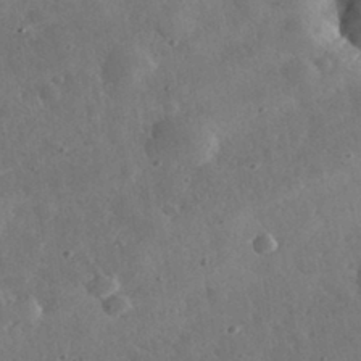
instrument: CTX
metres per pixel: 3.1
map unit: eHh
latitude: 32.3845
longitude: -78.7058
